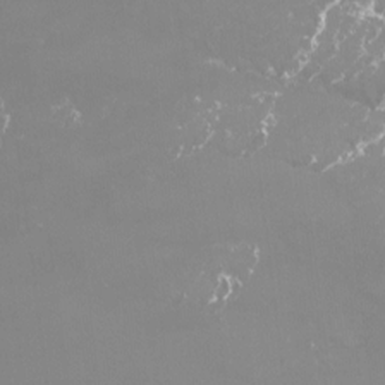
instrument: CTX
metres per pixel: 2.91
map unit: Htu
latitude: -14.3118
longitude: -47.5938
